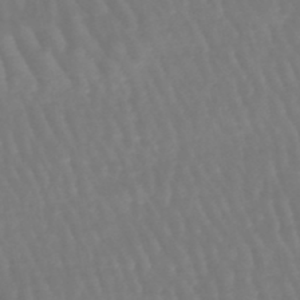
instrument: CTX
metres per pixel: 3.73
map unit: eHb
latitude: -46.4440
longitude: 78.9919
